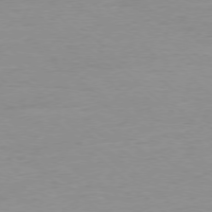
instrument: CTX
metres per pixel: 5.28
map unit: Ap
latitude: -77.8800
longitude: -87.8205
